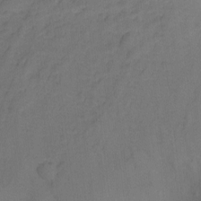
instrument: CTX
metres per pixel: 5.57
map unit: Hto
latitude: -2.5384
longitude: -34.2333
